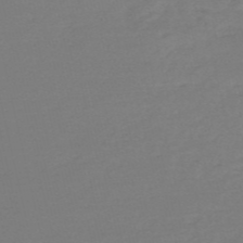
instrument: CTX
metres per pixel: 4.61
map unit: HNb
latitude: -54.7463
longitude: -40.8002
